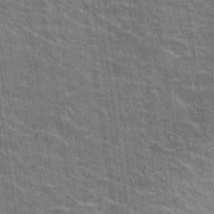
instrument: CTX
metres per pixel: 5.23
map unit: Hto
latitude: 24.8757
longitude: -43.4993
